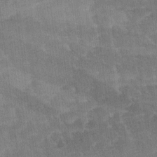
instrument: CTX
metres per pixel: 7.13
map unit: Ave
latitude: 11.9717
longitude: -106.3089
